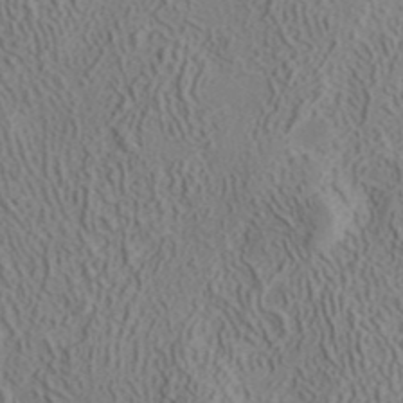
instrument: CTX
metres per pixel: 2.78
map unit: ANa
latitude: 41.4993
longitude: 33.1809
